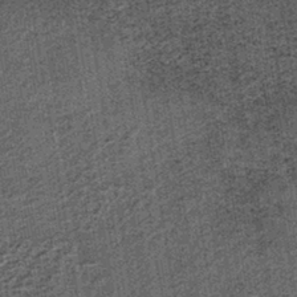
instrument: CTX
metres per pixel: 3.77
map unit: lHb
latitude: -39.7477
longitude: 64.5574
